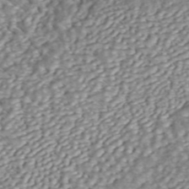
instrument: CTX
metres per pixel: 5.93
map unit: ANa
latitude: 45.8395
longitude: 37.0486
